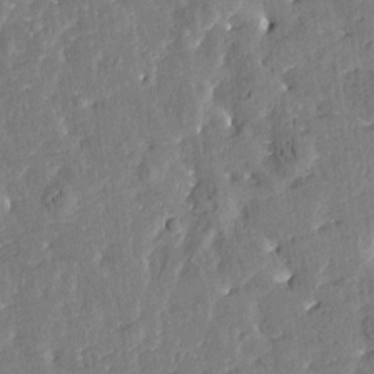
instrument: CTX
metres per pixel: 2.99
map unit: Htu
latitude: -2.6140
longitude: 174.9352
